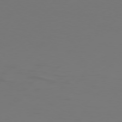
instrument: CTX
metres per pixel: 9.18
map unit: Hpe
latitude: 76.6490
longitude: -130.9892
